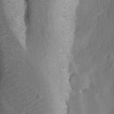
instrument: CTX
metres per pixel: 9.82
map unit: Ave
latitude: -11.1809
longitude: -121.9339
